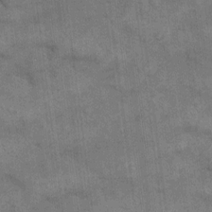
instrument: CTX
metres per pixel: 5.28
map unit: eHh
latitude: 13.6316
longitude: -65.3671
